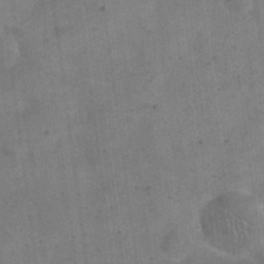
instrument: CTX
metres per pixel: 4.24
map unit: eHh
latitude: 24.1199
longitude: -65.1781
